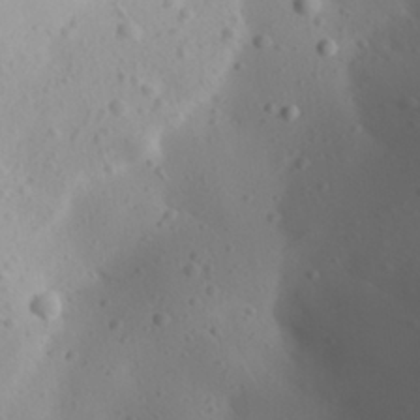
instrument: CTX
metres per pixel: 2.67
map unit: Aa
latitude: 28.0255
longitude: -147.1970
